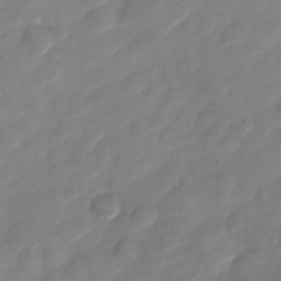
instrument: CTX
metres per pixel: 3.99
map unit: Nve
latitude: -18.5952
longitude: 107.7667
